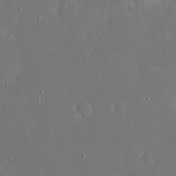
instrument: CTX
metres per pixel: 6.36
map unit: eHh
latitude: 19.5749
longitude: -72.6491
